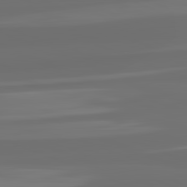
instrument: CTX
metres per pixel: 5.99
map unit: lApd
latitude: 82.4034
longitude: -167.6505
